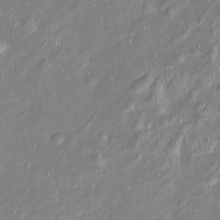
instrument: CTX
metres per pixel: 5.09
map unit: Htu
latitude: -5.6910
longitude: 157.8800
